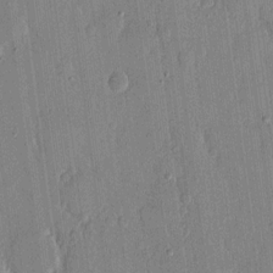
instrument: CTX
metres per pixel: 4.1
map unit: eHh
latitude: 13.8961
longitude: -69.2348
